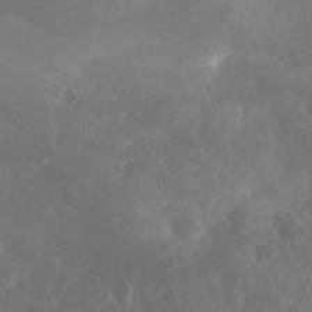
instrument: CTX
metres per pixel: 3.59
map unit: Nhu
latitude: 28.7624
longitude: -63.9717
